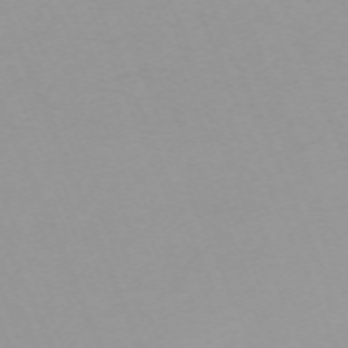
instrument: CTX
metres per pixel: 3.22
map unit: Nhu
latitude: -67.7289
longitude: 38.3306
